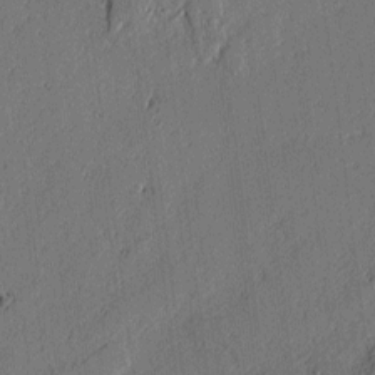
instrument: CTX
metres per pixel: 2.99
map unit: lAvf
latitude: -1.8990
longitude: -108.0444
